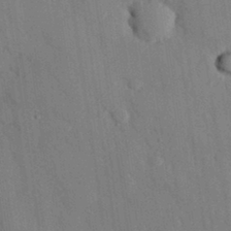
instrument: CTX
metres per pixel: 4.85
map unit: eHh
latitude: 27.8017
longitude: -80.0633
